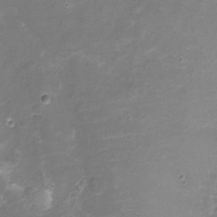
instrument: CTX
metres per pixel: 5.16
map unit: Nhu
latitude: -17.8234
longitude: -56.7813
